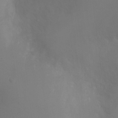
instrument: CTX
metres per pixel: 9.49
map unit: Ht
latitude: -4.8219
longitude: -24.6679
